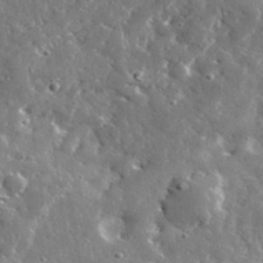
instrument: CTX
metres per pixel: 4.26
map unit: lHvf
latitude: 35.6505
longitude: -87.8772
